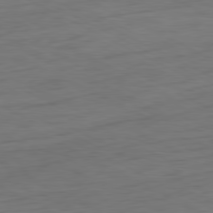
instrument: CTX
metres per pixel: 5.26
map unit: Ap
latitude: -80.6897
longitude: -60.9702
